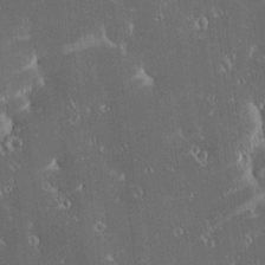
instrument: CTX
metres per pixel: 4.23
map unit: eHh
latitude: -1.7667
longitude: 19.9178
